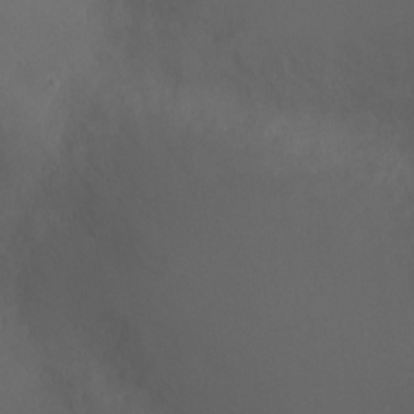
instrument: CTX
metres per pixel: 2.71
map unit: Ht
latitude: 1.3859
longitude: -20.5546
